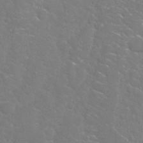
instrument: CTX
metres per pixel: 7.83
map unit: Nhu
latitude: 28.3467
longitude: -60.5734
